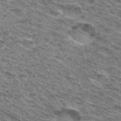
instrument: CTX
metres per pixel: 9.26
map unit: Hto
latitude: 31.4427
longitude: -46.6869
